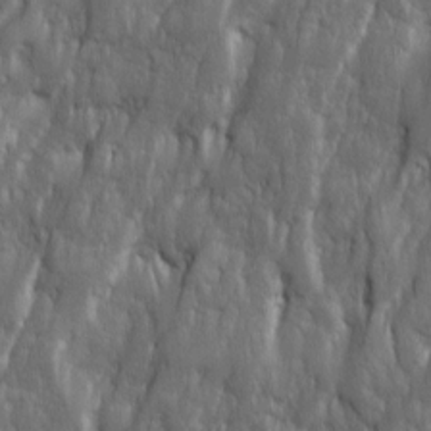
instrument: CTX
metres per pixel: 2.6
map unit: Ave
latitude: 15.9906
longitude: -134.6868
